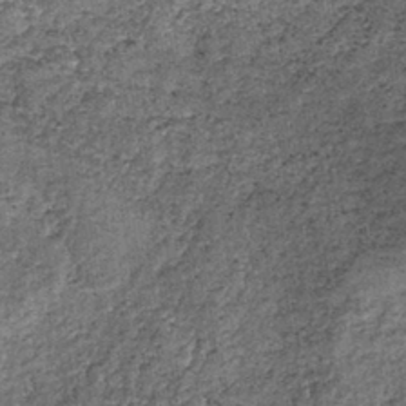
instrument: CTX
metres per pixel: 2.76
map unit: lHb
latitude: -38.8408
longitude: 65.3699
